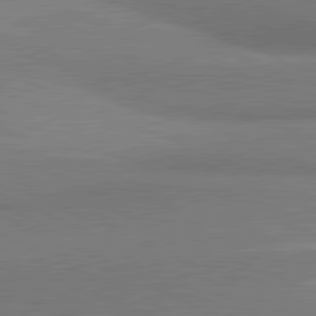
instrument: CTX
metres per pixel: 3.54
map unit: lApd
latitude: 81.4237
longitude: 160.4251
